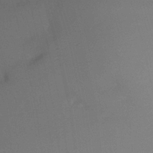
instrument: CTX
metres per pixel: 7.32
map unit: Nhu
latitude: -17.4455
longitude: -56.5734
